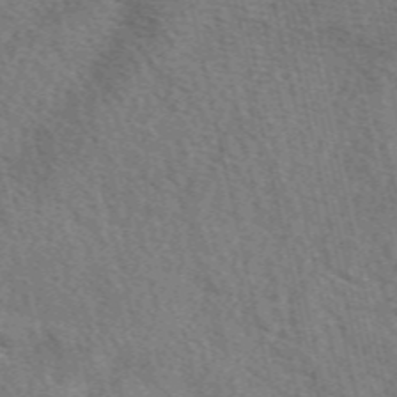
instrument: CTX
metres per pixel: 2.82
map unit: eAb
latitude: 50.4034
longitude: 113.9178
